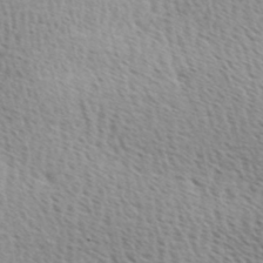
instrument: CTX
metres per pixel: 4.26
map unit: Ave
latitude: 10.5735
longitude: -107.1781
